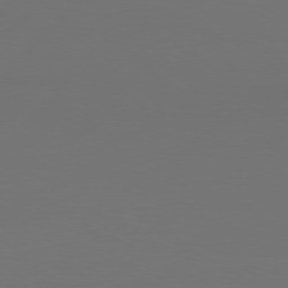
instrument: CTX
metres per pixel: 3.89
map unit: Hpe
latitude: 75.8017
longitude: -129.1970
